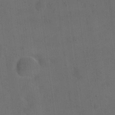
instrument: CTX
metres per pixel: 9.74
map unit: eHh
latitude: 18.5734
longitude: -65.4993
